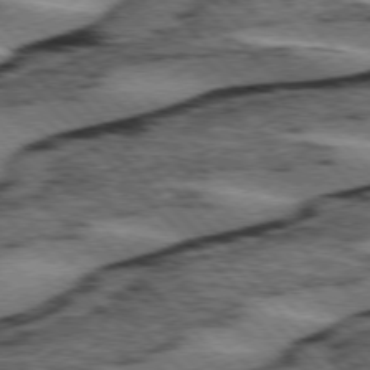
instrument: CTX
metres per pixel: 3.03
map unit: lApd
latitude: 75.7828
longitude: -79.2159
